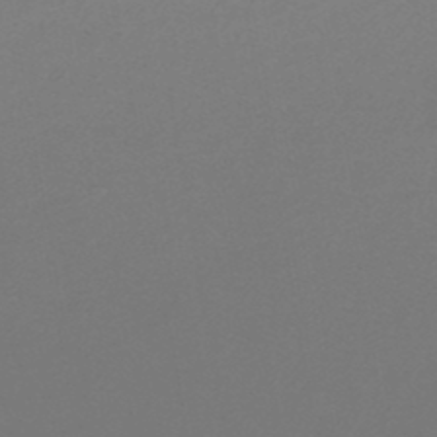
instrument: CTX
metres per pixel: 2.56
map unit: lHb
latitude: -46.1794
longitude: 71.8045
